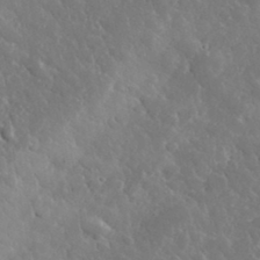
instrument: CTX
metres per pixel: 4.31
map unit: lHvf
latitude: 34.7624
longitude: -86.4979
